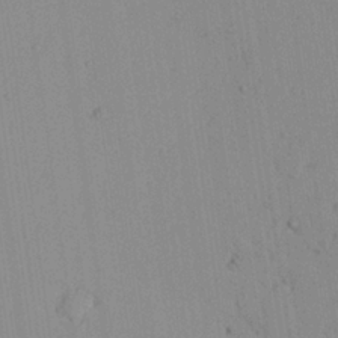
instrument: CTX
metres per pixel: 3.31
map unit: Aa
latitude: 25.4804
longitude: -137.4049
